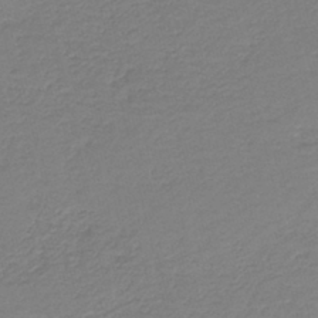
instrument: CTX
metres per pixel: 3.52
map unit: HNb
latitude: -40.8030
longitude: 50.1606
